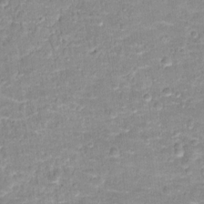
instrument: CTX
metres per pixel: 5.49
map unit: Hto
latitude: 16.0633
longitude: -36.9892
